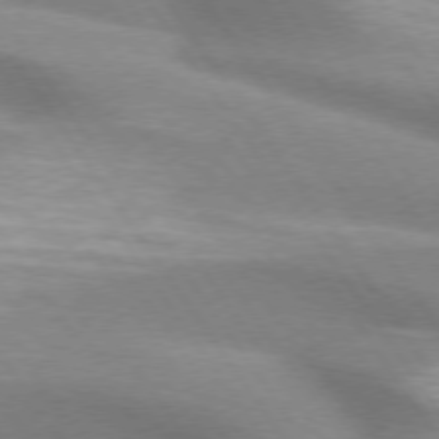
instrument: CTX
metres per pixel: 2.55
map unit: lApd
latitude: 74.8569
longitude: -63.6694
